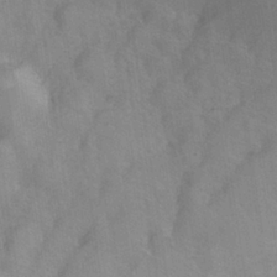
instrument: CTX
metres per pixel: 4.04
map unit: eHh
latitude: 26.4601
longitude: -65.4237
